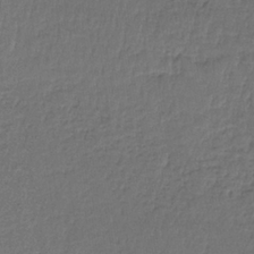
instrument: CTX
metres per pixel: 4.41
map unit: HNb
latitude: -35.4832
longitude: 59.0297
